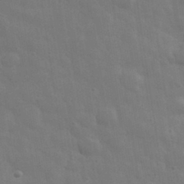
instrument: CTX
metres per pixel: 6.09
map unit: eHh
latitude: 33.6694
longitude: -70.4223
